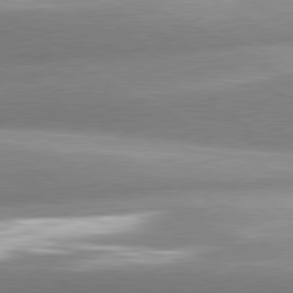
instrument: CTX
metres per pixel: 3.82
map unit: lApd
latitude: 80.6113
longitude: -158.1956
